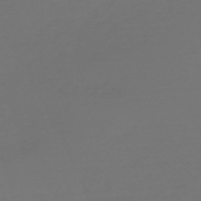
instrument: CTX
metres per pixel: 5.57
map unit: Nve
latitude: -59.2564
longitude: 56.4251
